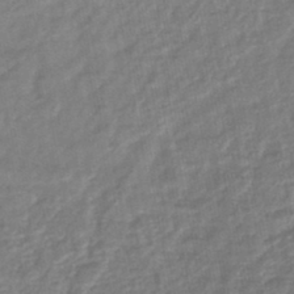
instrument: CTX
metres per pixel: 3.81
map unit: lHb
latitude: -45.4832
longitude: 77.8800
